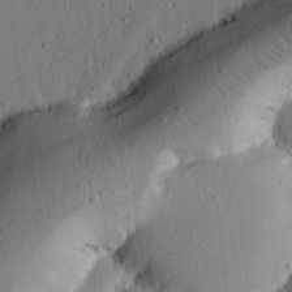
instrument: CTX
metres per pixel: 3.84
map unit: lHvf
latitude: 18.9702
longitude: -114.7624
